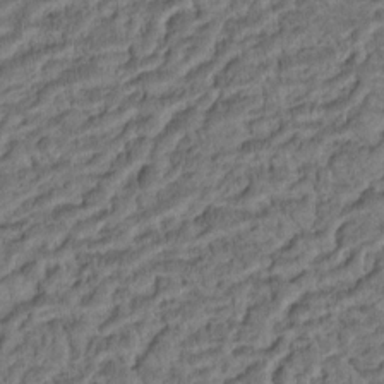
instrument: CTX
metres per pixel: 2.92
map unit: Ht
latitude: 9.8017
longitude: -75.1214
